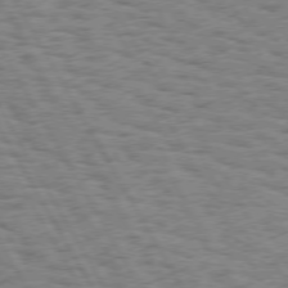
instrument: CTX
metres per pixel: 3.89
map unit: Hpe
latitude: 74.1767
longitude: -135.2915
